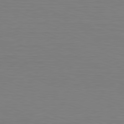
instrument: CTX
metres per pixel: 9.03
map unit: Hpe
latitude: -81.6155
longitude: 8.8786
